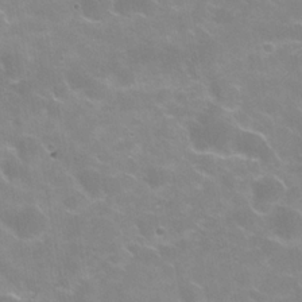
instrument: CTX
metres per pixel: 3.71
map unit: Hve
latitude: -30.1039
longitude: 95.1431
